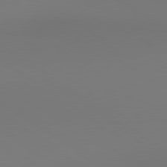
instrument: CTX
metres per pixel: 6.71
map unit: lApd
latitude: 80.5924
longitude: 152.5007
